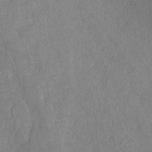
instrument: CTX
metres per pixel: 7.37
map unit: lAvf
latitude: -8.3495
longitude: -111.9339
